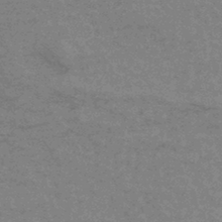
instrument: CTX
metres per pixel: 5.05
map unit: eHb
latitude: -44.0661
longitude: 89.3509
